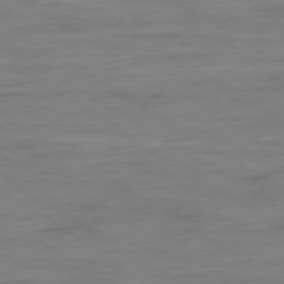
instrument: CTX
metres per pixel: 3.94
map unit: Ap
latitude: -80.0850
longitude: -103.9906
